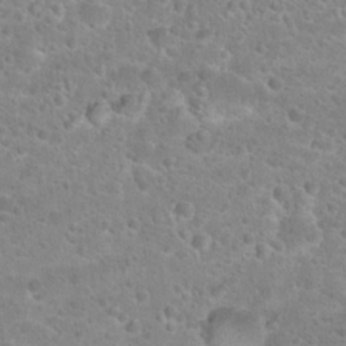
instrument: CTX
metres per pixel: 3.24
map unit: Hto
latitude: 25.0080
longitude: -48.4790
